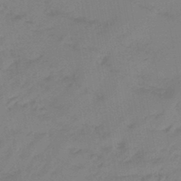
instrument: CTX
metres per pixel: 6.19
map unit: eHb
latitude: -45.7100
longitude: 86.5952
